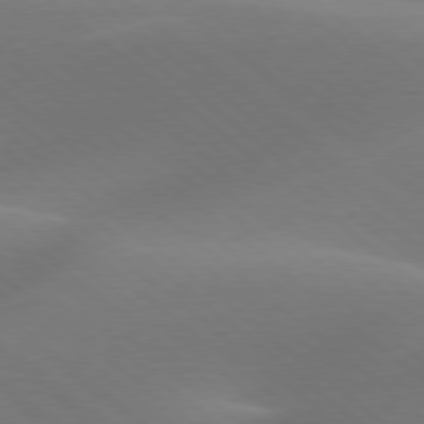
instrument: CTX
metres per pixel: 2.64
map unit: lApd
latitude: 78.1200
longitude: -51.8394
